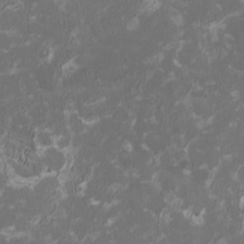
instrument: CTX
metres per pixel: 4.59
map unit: HNhu
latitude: 1.7449
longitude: -3.2726
